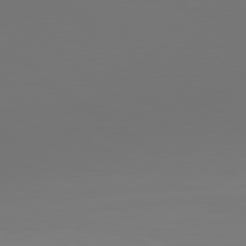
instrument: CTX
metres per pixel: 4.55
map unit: lApd
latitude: 79.8961
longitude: 158.4251
